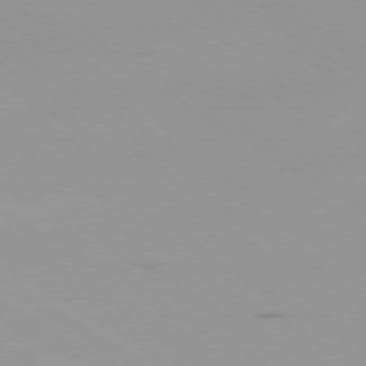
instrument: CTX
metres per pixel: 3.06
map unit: Ap
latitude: -79.5777
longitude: -92.8380
